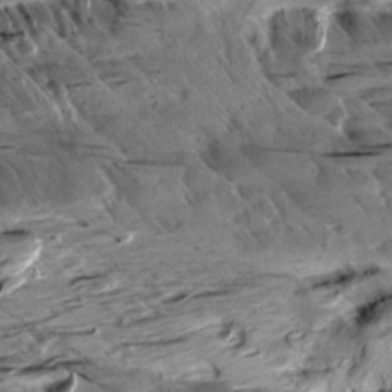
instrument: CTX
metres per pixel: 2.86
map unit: Aa
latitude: 10.0822
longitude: -140.6112
